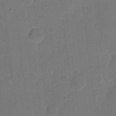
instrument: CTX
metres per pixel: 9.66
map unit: eHh
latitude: 5.4615
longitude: -66.8569
